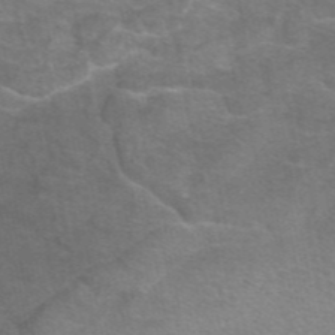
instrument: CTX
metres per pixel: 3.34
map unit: eAb
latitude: 46.4223
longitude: 102.0472
